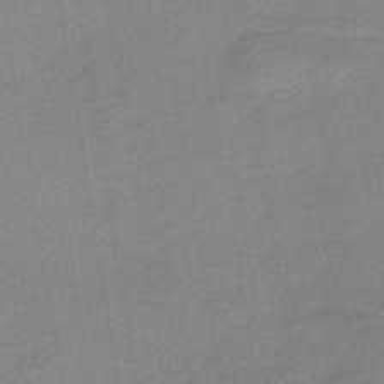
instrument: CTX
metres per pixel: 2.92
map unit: HNb
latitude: -40.9730
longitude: 50.5763
